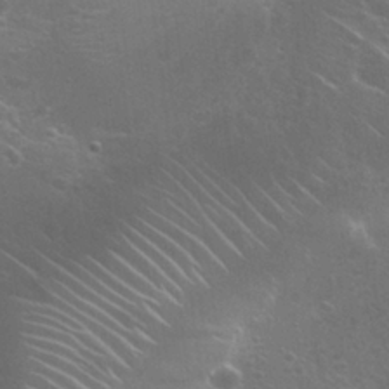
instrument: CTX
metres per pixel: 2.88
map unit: Nhu
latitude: 25.7449
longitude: -51.1214
